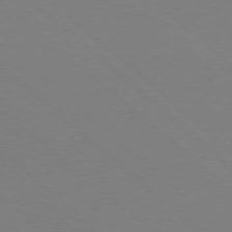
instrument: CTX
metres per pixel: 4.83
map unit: Ap
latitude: -78.2739
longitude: -90.6679
